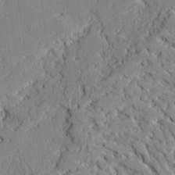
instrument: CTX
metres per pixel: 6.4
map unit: Ave
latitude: 22.4601
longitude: -129.0269
